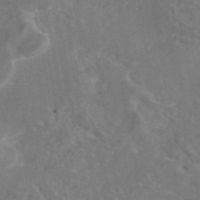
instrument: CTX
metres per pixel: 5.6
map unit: eAb
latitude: 45.4993
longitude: 108.5763
